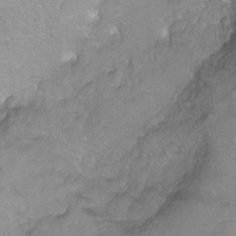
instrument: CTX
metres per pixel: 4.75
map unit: Ht
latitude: -9.3132
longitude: -36.4412
